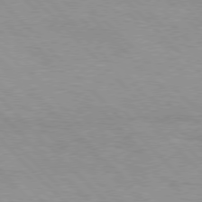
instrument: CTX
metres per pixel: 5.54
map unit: Hpe
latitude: 76.9702
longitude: -152.8191
